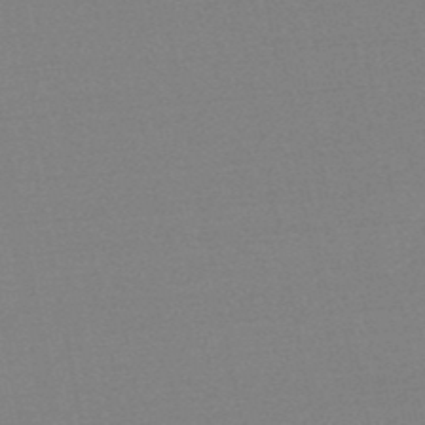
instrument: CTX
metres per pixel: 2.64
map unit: lHb
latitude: -48.6141
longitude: 81.6722
